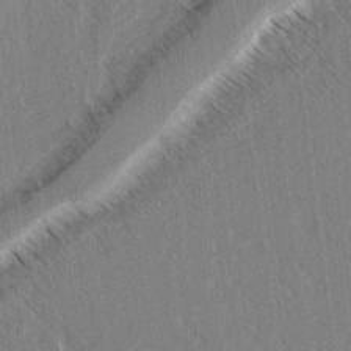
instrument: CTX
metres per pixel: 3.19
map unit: lAvf
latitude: 4.7057
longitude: -105.6505
